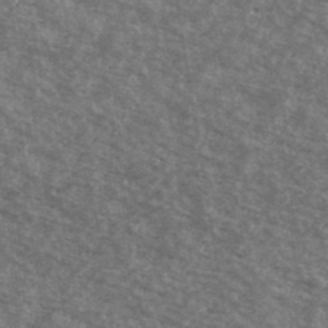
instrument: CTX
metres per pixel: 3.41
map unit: Ave
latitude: 40.3467
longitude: -109.1970
